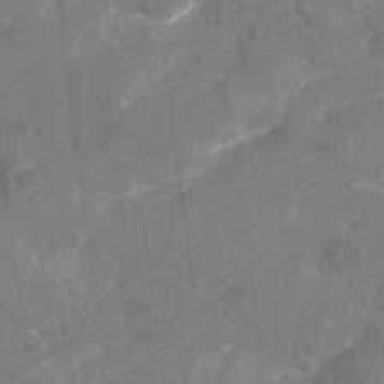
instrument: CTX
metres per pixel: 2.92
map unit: Nhu
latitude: -22.1984
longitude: -55.8961
